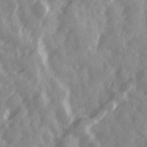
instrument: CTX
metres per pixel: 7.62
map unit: Ave
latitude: 19.5560
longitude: -131.4994
